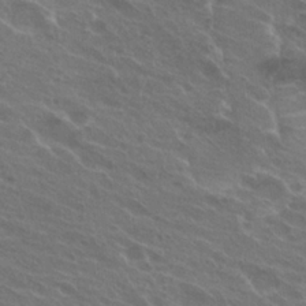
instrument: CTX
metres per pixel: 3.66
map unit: Hto
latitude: 24.7813
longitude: -38.3278
